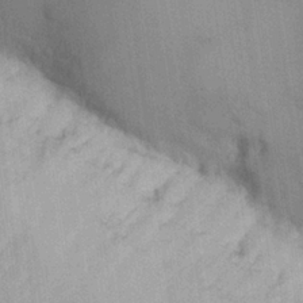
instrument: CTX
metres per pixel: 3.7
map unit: Hve
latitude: 24.9891
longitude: 150.9353
